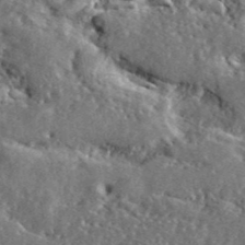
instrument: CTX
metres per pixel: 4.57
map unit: lHvf
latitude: 41.8016
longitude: -89.1026
